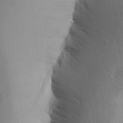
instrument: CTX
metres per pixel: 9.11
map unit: Aa
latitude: 27.4993
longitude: -148.3278
